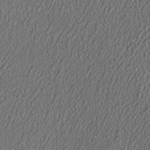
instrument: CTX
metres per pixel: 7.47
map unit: HNhu
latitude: 1.1214
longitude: 0.3118
